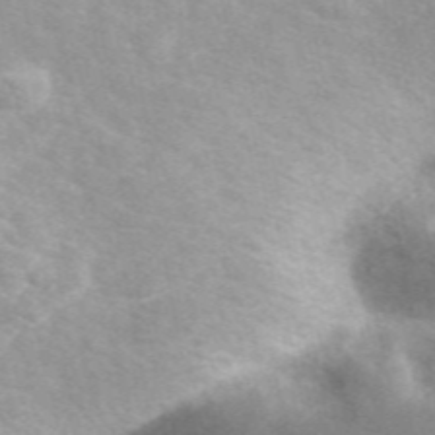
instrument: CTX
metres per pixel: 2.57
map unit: eAb
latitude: 49.1214
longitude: 118.5952
